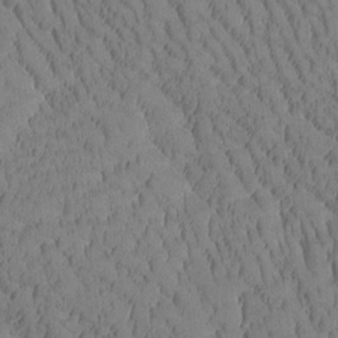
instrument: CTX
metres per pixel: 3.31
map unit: Htu
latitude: -3.3509
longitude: 172.9730
